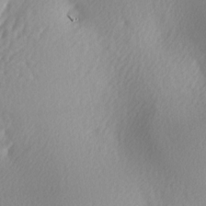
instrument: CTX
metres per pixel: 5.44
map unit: lAa
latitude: -5.5777
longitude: -122.4601
